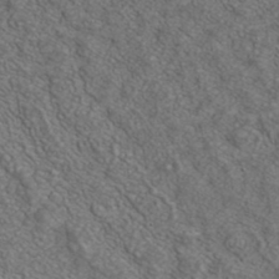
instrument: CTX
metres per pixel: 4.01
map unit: ANa
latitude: 37.3482
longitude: 17.3888
